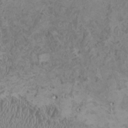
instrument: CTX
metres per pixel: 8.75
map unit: HNhu
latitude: -0.5952
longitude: 1.8990
